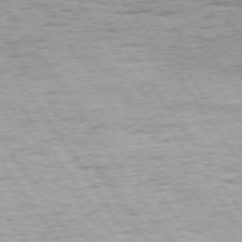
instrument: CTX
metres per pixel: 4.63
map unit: Hpe
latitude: 73.5372
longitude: -134.4979
